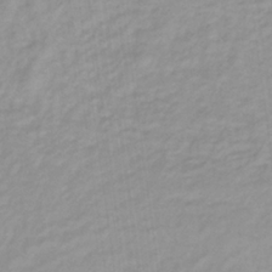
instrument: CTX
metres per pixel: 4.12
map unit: lHb
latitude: -31.9367
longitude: 64.6708
